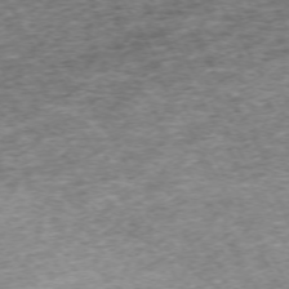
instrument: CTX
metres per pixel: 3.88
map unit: Hpe
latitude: -71.2943
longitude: 13.5588
